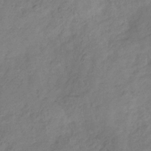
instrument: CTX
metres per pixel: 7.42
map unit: Hve
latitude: -32.6897
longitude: 90.1228
